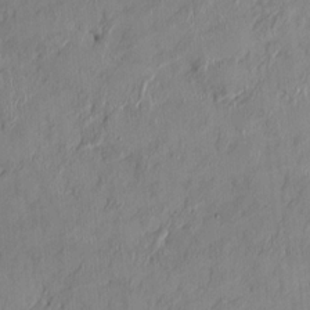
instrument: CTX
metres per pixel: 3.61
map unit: HNhu
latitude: 0.6868
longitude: -5.6505
